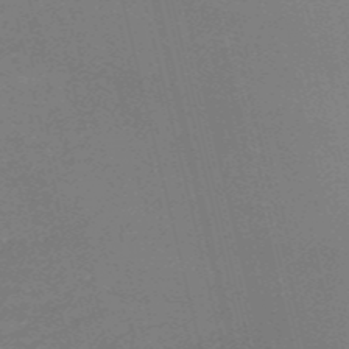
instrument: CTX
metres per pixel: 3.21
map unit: HNb
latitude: -53.8233
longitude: -37.1026
